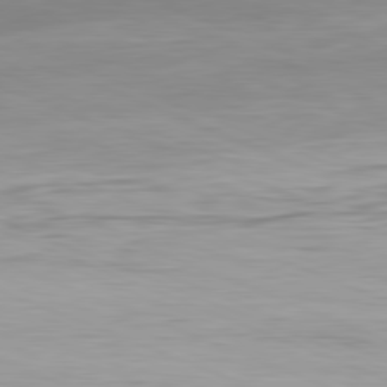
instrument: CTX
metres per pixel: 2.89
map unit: Ap
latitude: -81.8989
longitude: -75.4426
